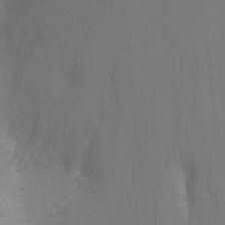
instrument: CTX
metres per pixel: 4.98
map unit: Ht
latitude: -9.9556
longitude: -32.3467
